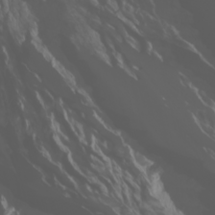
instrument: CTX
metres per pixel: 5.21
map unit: Htu
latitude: -1.3321
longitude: -76.1766
